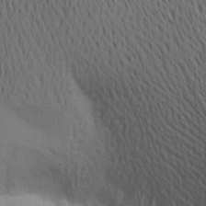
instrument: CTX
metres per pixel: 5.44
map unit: Aa
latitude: 19.6127
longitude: -144.1200
